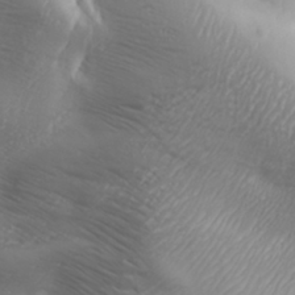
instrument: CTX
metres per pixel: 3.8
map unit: Aa
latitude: 31.4616
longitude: -132.8947
